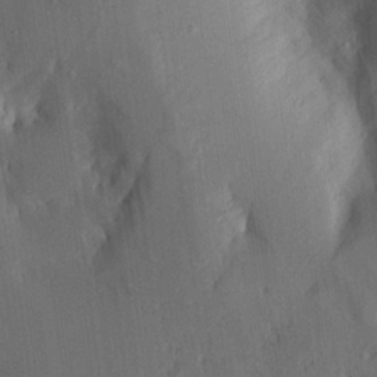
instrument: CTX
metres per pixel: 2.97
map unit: Aa
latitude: 15.3860
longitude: -147.9151
